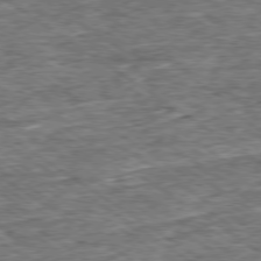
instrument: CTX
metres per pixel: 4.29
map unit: Ap
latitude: -79.3320
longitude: -85.0648
